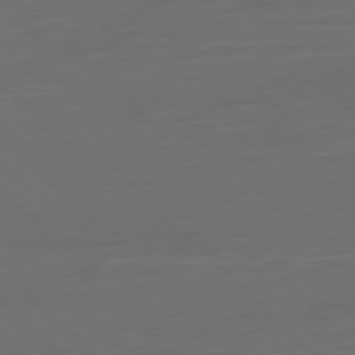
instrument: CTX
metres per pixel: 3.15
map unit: Ap
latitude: -79.7855
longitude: -55.4804
